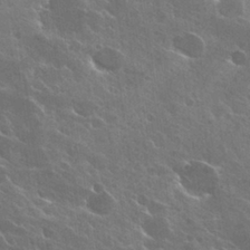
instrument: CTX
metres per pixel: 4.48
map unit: Hto
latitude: 28.1200
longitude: -41.2348
